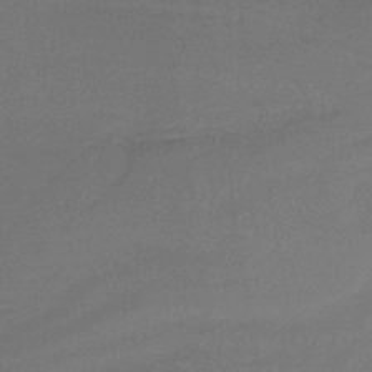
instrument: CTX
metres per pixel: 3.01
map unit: lHb
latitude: -43.7288
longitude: 60.5196
